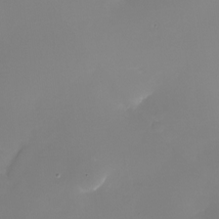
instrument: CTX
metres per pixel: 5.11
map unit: Nhu
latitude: -24.6329
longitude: -71.6883
